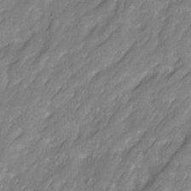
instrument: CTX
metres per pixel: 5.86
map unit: Ave
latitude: 16.4790
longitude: -135.1025
